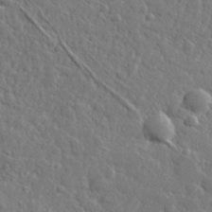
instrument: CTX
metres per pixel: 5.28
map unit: lHvf
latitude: 23.3482
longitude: 143.9178
